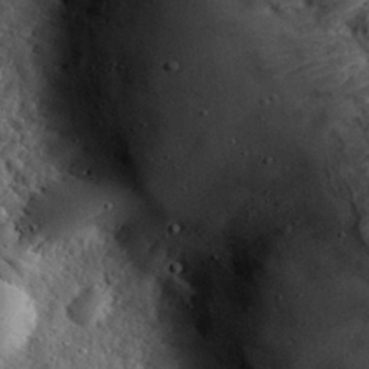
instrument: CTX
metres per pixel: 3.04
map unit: eHh
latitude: 30.9514
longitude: -73.4427
